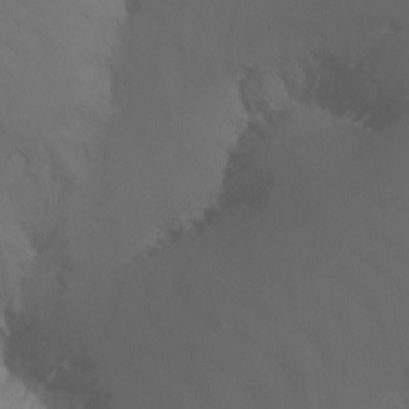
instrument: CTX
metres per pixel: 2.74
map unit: Nhu
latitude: -14.8597
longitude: -52.9514
